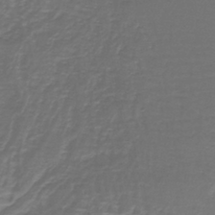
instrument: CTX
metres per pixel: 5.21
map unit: lHb
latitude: -43.0486
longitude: 57.4643
